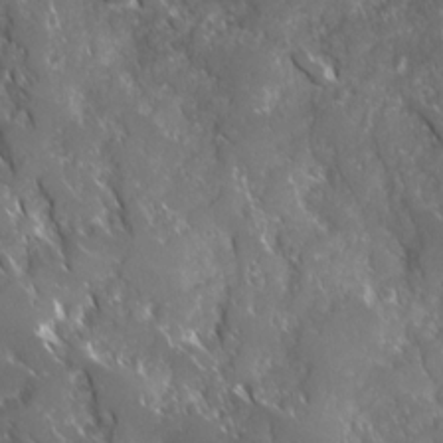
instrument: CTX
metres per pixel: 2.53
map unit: Ave
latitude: 17.0458
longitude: -130.3846
